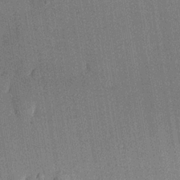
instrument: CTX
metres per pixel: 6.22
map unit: lHvf
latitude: 20.6491
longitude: 145.1053
